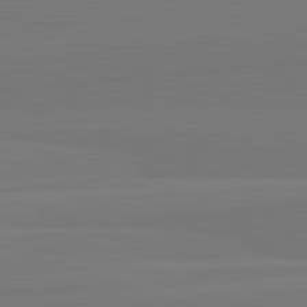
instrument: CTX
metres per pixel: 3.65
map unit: lApd
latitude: 82.3278
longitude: 164.7652
